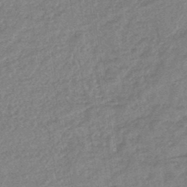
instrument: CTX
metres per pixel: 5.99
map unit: lHb
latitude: -43.4076
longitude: 79.4076
